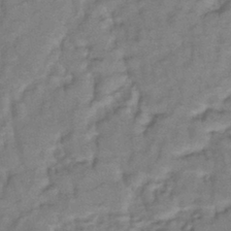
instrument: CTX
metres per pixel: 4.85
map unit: lHb
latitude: -40.8408
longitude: 75.1432
